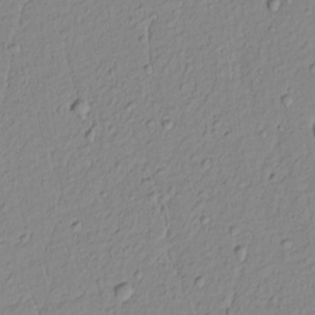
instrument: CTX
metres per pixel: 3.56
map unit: Nhu
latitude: -4.8219
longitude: -149.3293
